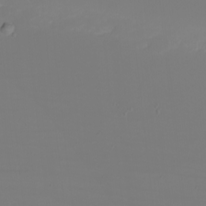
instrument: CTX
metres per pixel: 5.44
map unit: eHh
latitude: -5.9367
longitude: -83.7260
